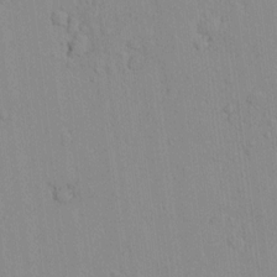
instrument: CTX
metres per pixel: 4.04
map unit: lAvf
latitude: 8.0444
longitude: 167.3887
